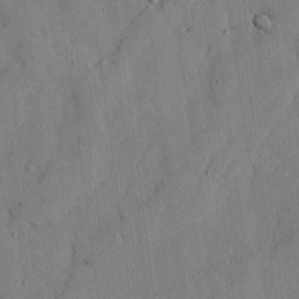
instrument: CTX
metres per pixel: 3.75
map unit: lHvf
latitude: 17.9528
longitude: -113.0269
